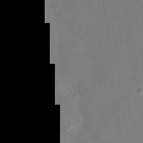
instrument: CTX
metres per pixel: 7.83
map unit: eHh
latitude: 10.0255
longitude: -69.4238
